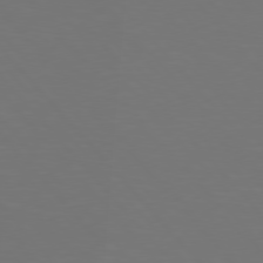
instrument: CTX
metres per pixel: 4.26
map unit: Hpe
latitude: 76.6679
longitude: -166.7813
